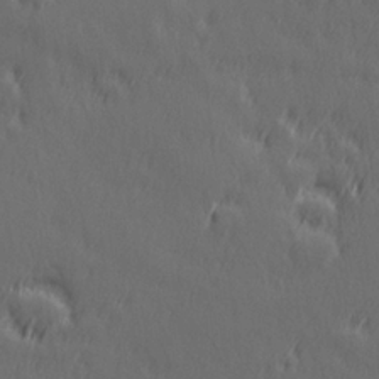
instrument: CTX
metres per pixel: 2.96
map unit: Hve
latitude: 26.3656
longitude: 145.5021
